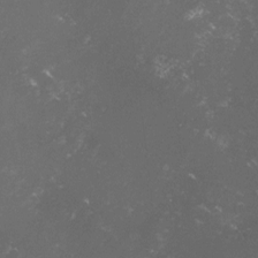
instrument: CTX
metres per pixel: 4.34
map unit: lHvf
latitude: -14.8975
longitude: -102.0822
